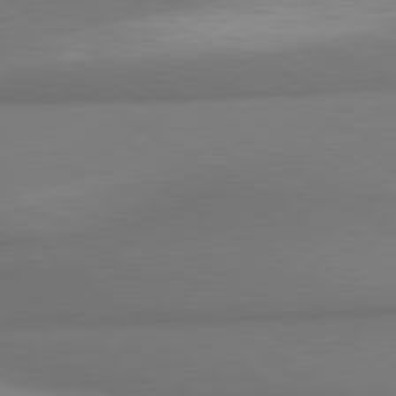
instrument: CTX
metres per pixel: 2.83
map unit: lApd
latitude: 80.1389
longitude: 175.6154
